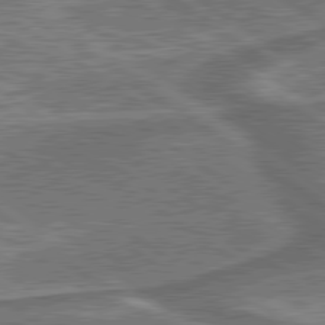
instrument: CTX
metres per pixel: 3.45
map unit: lApd
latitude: 79.8773
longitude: 173.8989
